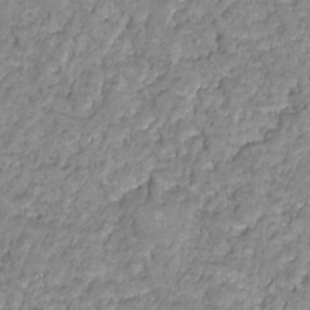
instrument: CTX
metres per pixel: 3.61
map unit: HNhu
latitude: -21.8800
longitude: 85.1809
